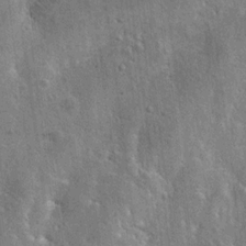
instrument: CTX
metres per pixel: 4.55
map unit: Hto
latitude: 11.7639
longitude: -36.2711
